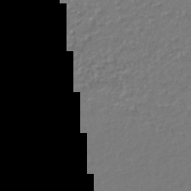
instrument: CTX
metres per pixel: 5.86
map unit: lHb
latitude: -44.5007
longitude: 67.6344
